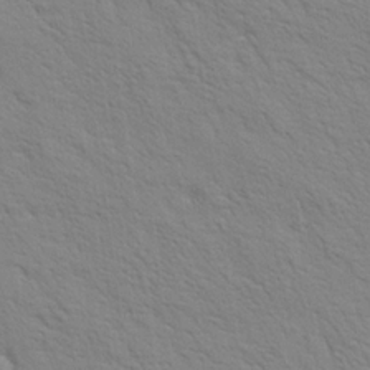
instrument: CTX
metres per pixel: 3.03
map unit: Ave
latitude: 20.5168
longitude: -140.4223
